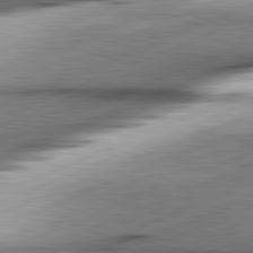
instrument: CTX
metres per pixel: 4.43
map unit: lApd
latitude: 81.7072
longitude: -165.9150
